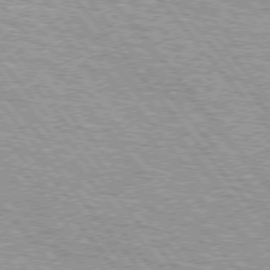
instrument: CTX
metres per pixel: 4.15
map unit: lApd
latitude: 75.1214
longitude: -76.7246
